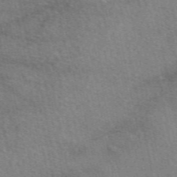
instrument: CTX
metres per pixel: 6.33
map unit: eAb
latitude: 50.5356
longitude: 116.5195
